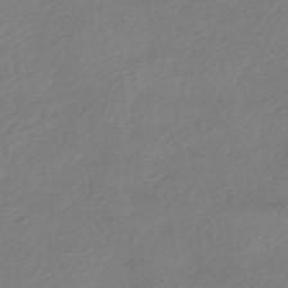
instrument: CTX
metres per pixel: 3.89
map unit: HNhu
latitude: -43.3320
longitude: 96.6141
